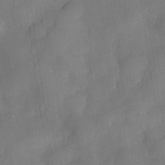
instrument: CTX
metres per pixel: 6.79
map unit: Nve
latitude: -27.1620
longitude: -148.2900
